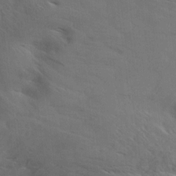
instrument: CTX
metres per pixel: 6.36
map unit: Aa
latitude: 10.1389
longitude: -142.2523
